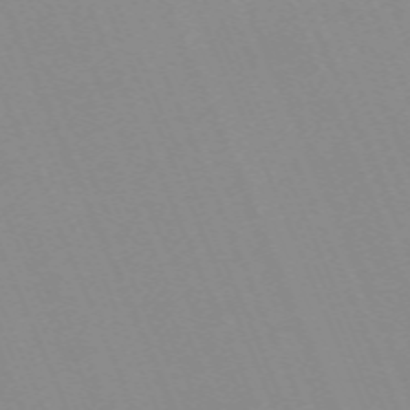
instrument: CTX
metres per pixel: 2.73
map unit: Nhu
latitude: -66.7652
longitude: 38.7652
